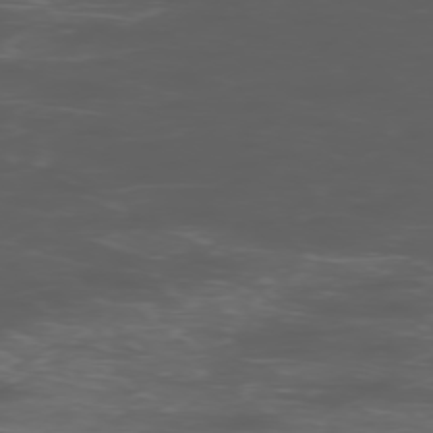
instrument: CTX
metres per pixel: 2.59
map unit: Hpe
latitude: -76.1795
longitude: -10.8380
